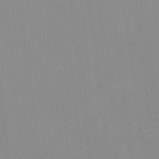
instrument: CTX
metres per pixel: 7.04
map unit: HNhu
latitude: -1.5399
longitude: -6.0633
